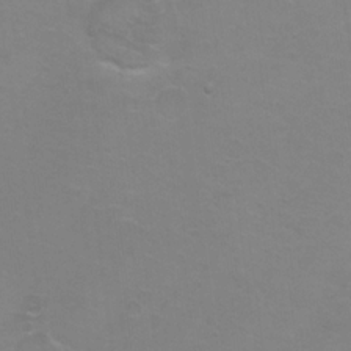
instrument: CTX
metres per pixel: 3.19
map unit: Ht
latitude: 1.9528
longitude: -32.8947
